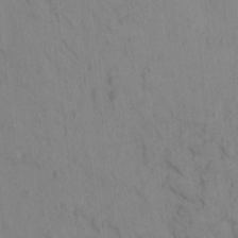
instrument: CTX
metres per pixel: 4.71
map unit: eHh
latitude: -0.7841
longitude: 17.7100
